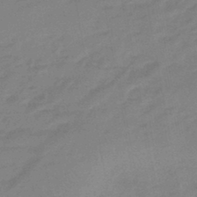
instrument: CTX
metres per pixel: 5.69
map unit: eHb
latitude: -44.8030
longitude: 87.9745
